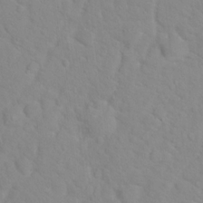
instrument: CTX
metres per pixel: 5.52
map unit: Hto
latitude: 17.2159
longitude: -36.4034
